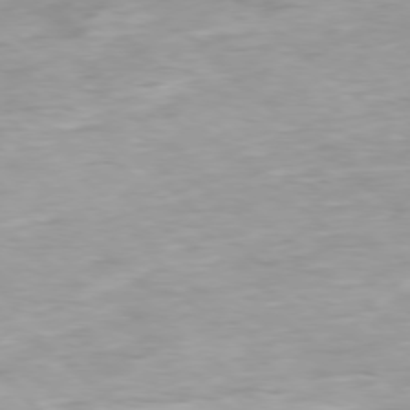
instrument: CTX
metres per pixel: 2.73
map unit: Ap
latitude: -78.3873
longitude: -88.8569
